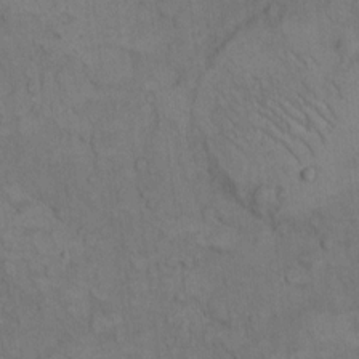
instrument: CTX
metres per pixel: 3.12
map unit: Hto
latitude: 7.5560
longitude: -60.3656
